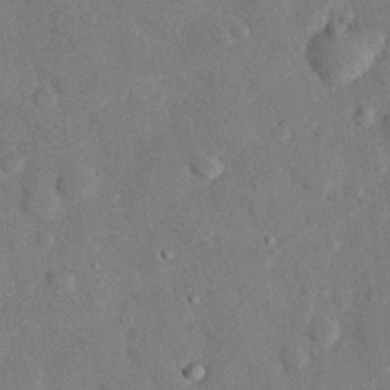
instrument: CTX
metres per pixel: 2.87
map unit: eHh
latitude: 27.2726
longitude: -80.8191
